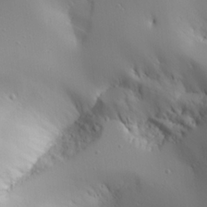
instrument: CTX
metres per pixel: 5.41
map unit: Aa
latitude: 25.2725
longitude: -127.2159
